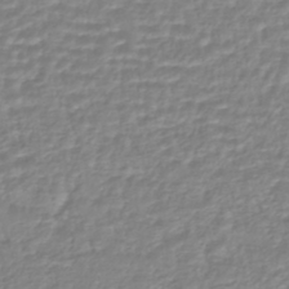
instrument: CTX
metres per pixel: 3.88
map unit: HNhu
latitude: -44.1417
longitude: 105.0108
